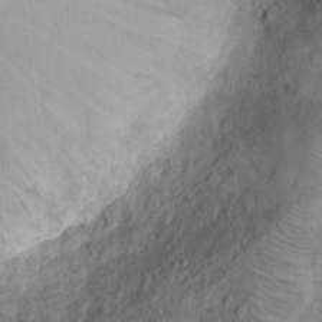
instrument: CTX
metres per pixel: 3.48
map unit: Hto
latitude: 17.2537
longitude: -42.4034
